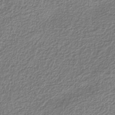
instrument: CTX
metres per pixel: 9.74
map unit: eAb
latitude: -38.8597
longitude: 52.3684
